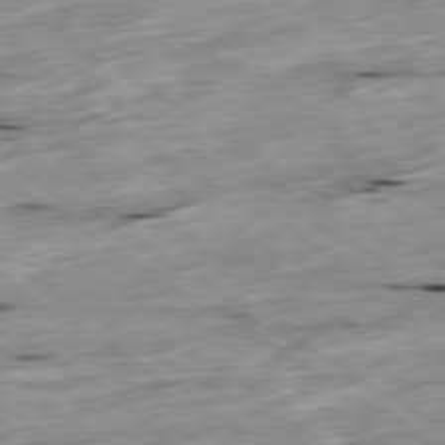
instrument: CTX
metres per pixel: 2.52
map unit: Ap
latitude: -79.7666
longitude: -89.1026
